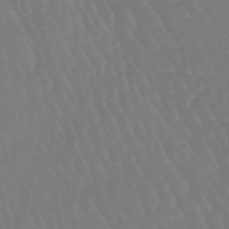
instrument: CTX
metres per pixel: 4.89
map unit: eHb
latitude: -46.2361
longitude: 79.7288
